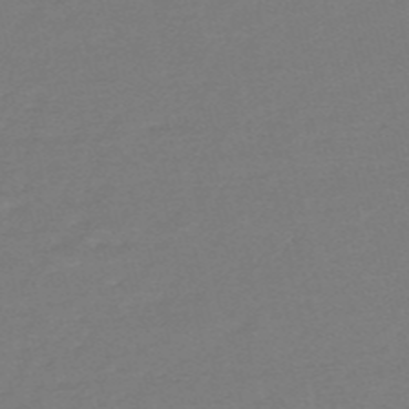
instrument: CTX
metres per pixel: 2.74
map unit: HNb
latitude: -55.3321
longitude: -40.5356
